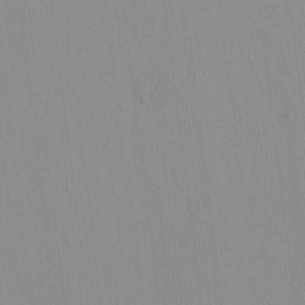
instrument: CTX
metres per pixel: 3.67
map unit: lAvf
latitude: 8.3278
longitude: 167.5399
